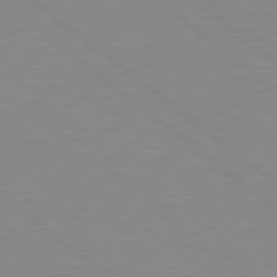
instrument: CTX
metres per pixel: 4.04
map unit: Hpe
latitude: 78.6491
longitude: -124.0822
